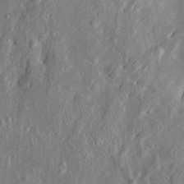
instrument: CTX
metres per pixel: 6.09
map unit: Htu
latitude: -6.3495
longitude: 158.1795
